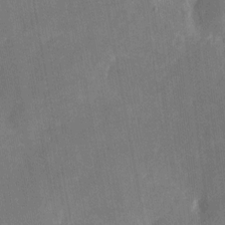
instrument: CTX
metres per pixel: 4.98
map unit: eHh
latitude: 5.5938
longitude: -69.7072
